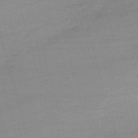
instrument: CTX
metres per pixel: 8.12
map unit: HNb
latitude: -53.9367
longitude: -37.3482
